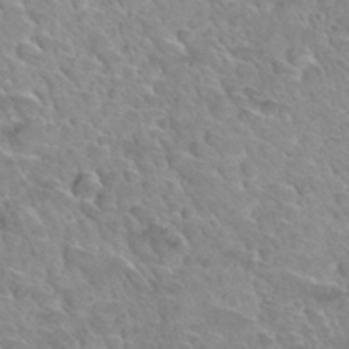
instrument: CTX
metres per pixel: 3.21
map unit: Hto
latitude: 33.5560
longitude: -46.4034
